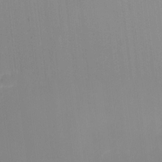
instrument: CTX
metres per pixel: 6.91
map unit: Nhu
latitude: -0.1228
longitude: -78.8569
